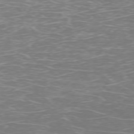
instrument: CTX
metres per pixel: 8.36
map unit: Ap
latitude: -75.5588
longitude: -68.1389
